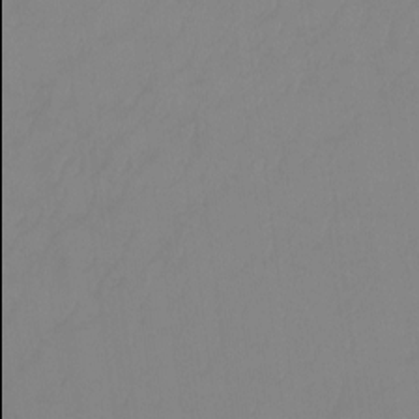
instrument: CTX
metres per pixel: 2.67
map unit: Ht
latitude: -14.4629
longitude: -49.9906
